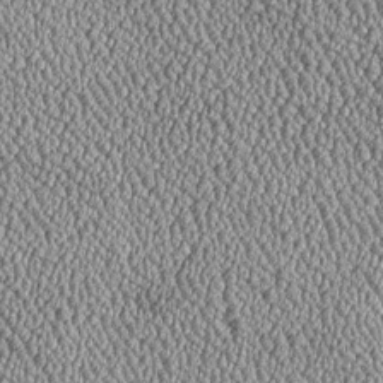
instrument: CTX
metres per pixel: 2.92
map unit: Htu
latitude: -6.9541
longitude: 156.5007
